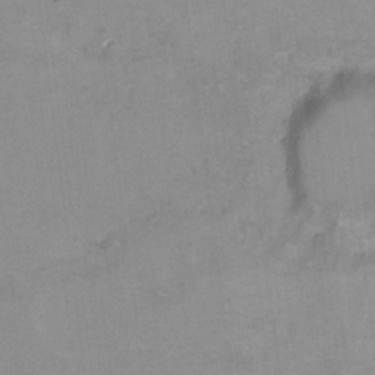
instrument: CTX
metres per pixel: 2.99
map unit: Hto
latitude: 7.6316
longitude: -35.3292
